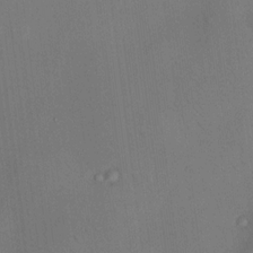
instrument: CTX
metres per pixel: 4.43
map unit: HNhu
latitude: 12.3467
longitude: 11.0675
